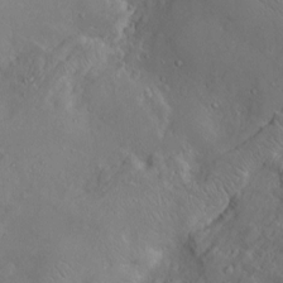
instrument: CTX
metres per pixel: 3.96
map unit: Htu
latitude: -6.9541
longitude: 160.2173
